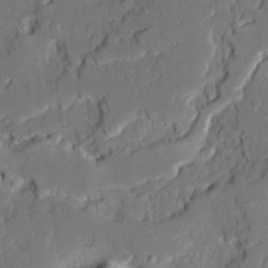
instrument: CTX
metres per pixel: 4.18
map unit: Ave
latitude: 20.4223
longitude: -128.5168
